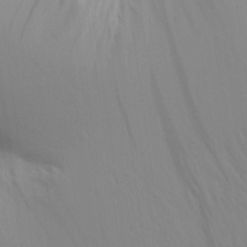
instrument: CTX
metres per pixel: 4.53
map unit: Aa
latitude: 25.8961
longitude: -143.0459
